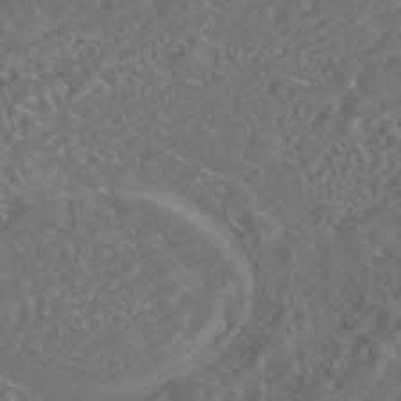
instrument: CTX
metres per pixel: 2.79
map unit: HNhu
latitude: -45.7289
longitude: 100.6140
